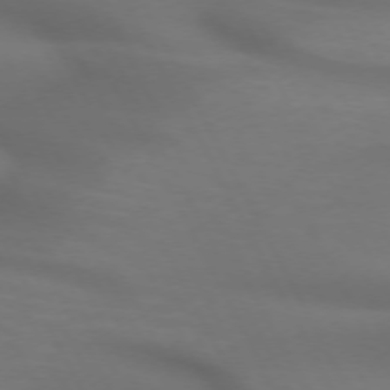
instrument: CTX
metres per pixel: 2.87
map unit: lApd
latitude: 71.8205
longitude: -50.7435
